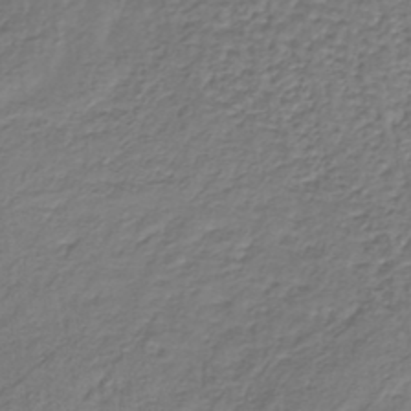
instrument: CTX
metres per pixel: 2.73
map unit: lHb
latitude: -38.9542
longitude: 62.1228
